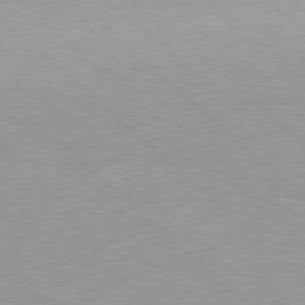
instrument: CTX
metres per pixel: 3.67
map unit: Ap
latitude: -77.6911
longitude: -93.8394
